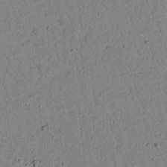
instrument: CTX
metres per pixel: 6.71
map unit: lAvf
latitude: 6.0822
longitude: 168.0094
